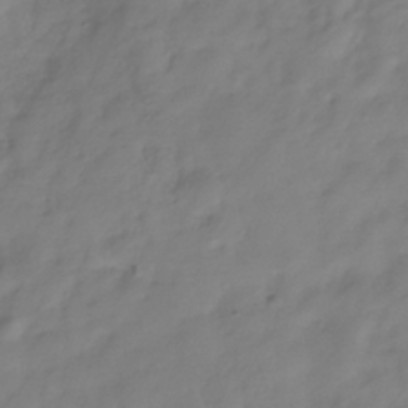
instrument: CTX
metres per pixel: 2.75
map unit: Hve
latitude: -33.3888
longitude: 90.3496
